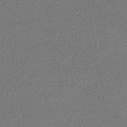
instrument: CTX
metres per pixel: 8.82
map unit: HNhu
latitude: -42.6896
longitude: 95.5588
